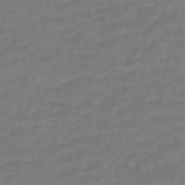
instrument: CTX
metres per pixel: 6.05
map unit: HNhu
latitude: -46.6707
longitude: 96.0661
